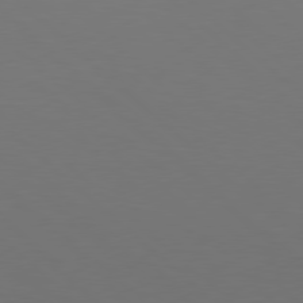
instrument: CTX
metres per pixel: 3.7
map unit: Hpe
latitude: 78.0255
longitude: -165.3482
